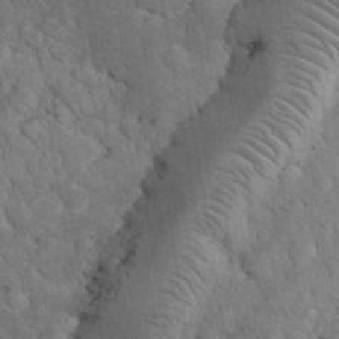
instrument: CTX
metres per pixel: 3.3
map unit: eHh
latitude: 32.9514
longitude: -66.2711
